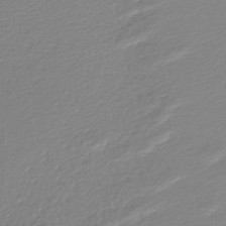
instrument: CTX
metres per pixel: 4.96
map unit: lHb
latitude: -44.7274
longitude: 76.4251
